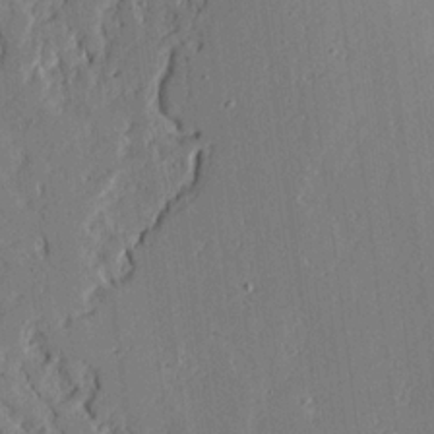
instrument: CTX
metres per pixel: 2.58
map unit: Aa
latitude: 18.8758
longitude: -126.6869
